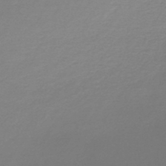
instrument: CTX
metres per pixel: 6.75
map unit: lHb
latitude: -45.4832
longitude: 61.3321
